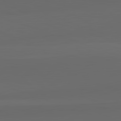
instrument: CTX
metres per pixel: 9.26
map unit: lApd
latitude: 82.4601
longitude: 135.7289
